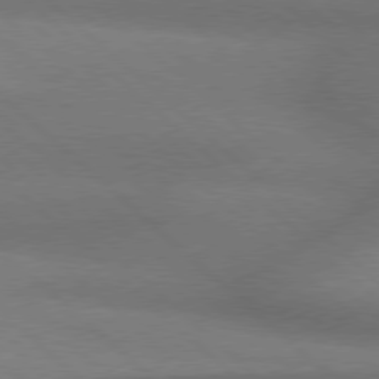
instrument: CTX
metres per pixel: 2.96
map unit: Hpe
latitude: 77.8583
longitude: -157.1214
